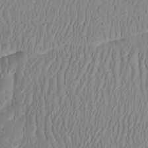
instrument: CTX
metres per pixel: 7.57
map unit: Htu
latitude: -7.2187
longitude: -69.9339
